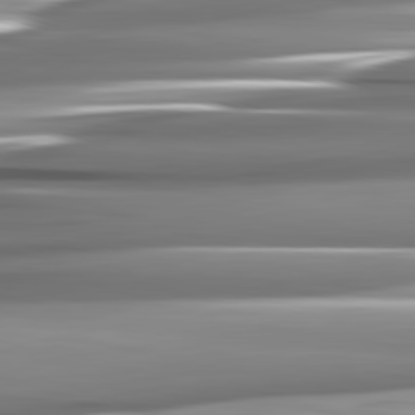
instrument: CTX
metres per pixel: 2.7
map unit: lApd
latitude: 82.4790
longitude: -141.1214
